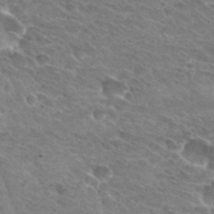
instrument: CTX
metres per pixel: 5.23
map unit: Hto
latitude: 30.5357
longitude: -44.0633
